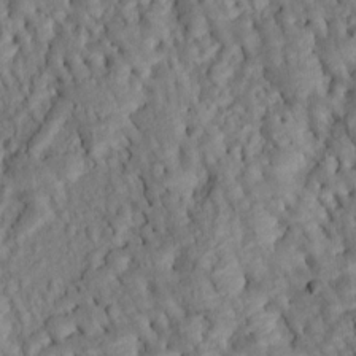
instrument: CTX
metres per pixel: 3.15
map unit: Htu
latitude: 1.1403
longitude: 149.5588
